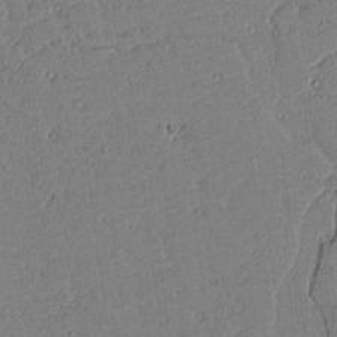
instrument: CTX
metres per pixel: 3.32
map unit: lAvf
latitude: 16.3656
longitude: -127.8017
